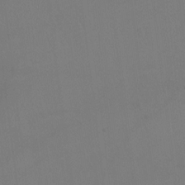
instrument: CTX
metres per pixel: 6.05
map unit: Hto
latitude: -12.6141
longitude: -39.9150
